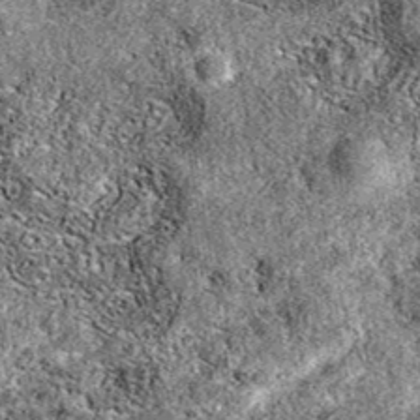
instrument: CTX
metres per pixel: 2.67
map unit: eAb
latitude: 38.6112
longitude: 111.9178
